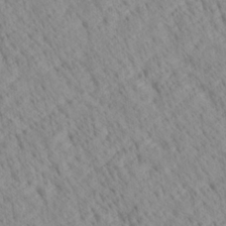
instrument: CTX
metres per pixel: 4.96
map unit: Ave
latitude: 20.8947
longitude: -140.1766
